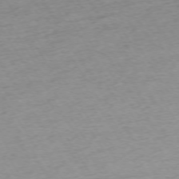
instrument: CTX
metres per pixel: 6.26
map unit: Ap
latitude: -73.7477
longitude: -68.8758
